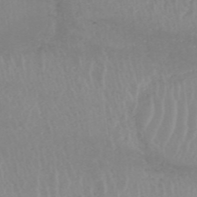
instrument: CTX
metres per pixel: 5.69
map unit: HNhu
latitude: -47.9367
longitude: 30.6896
